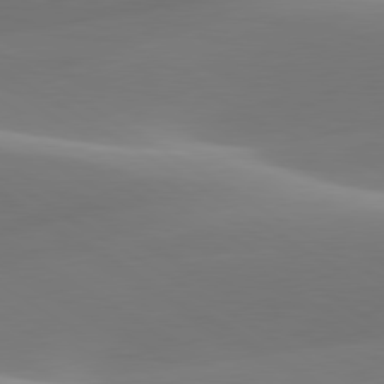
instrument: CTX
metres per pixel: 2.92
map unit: lApd
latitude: 79.8961
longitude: -93.0458
